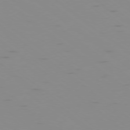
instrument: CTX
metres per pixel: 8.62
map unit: Ap
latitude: -78.1605
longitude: -65.8772
